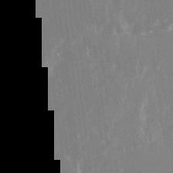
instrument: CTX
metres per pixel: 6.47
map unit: Nhu
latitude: -23.4455
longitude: -72.9703
